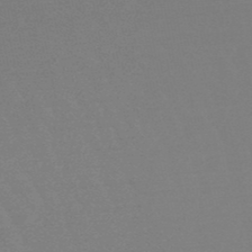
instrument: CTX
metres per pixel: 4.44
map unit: lHb
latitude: -48.7841
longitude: 66.6329
